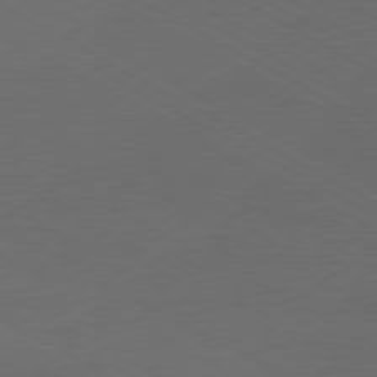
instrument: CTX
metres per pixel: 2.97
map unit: Hpe
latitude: 76.2333
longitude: -130.2901
